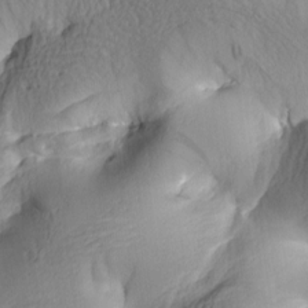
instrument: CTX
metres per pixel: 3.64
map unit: lAa
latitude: 4.8947
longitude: -113.8394
